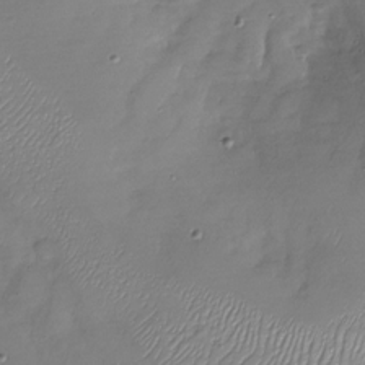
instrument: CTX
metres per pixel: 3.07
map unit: Nhu
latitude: -28.3117
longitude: -58.8758
